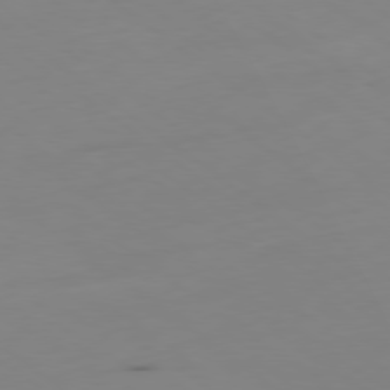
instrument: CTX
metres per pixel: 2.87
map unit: Hpe
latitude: -79.3509
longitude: 13.3510
